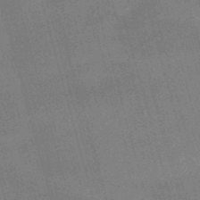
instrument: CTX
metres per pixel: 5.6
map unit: eHb
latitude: -49.1998
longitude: 76.9920
